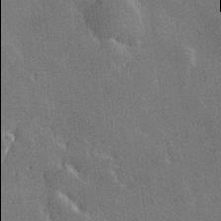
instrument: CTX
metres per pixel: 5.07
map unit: Hve
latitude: 27.9339
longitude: 146.0094
